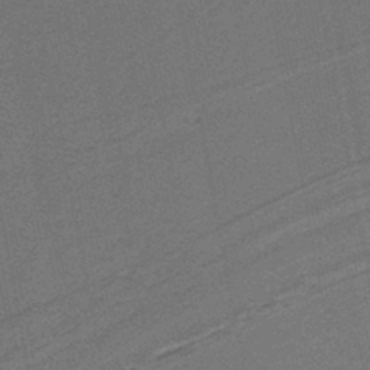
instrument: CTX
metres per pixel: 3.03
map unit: lHb
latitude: -39.8800
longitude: 54.6330
